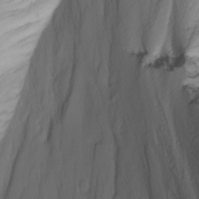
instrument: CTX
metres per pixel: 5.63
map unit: Nhu
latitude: -3.1242
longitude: -71.4615
